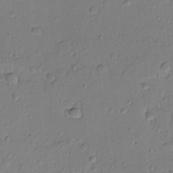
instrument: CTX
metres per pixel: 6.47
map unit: lAvf
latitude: -9.3698
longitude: -120.5546
